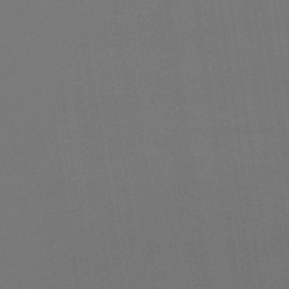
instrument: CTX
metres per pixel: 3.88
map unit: lHb
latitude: -47.0675
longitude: 67.3699
